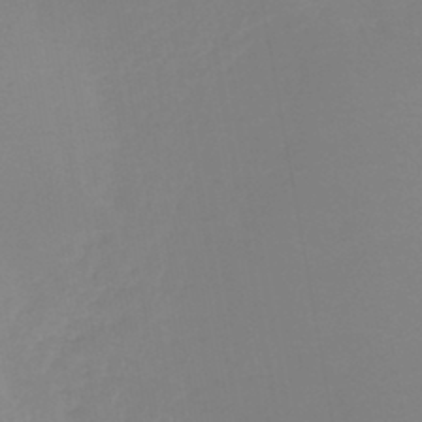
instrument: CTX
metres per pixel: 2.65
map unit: lHb
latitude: -45.3510
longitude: 64.6708
